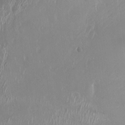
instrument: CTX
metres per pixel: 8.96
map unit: Ht
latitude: -15.5777
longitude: -41.4804
